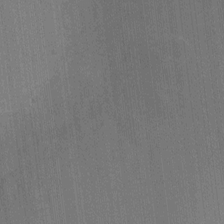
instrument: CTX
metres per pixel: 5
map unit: Ht
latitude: -2.6707
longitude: -28.2144
